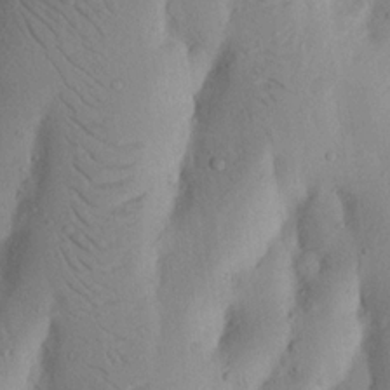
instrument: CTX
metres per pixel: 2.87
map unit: Nhu
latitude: 17.4804
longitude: -75.5938
